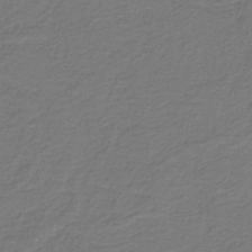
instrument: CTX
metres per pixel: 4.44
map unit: HNb
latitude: -38.8219
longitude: 53.3887
